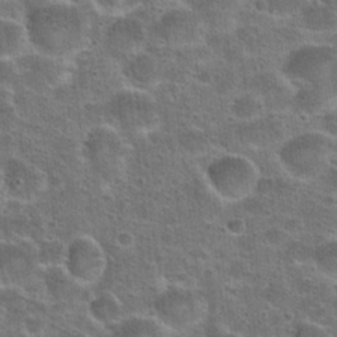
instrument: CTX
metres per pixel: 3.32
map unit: Hto
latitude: 23.7072
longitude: -49.1781
